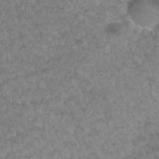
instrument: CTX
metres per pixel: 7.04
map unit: Hto
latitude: 32.9325
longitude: -49.4804
